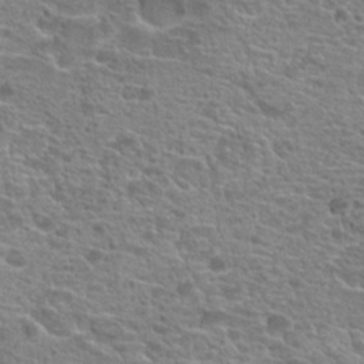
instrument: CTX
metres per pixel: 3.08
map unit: Hto
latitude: 20.2334
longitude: -41.7071
